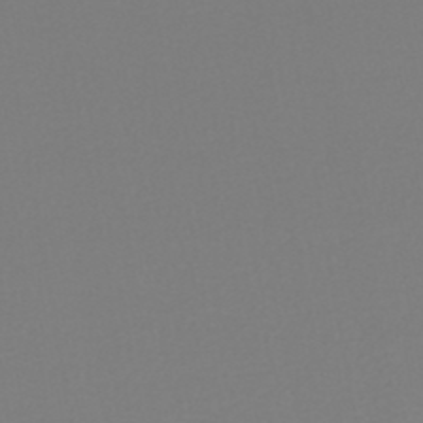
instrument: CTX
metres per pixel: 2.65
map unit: lHb
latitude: -46.3495
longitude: 72.4440
